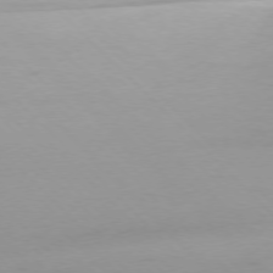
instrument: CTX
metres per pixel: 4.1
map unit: Ap
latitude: -77.3132
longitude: -68.7624
